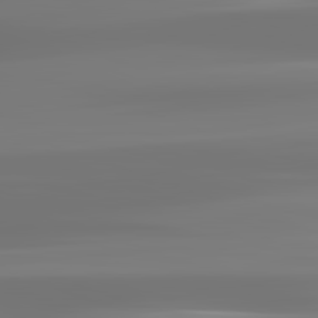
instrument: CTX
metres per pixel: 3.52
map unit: lApd
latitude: 83.0080
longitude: -131.4805
